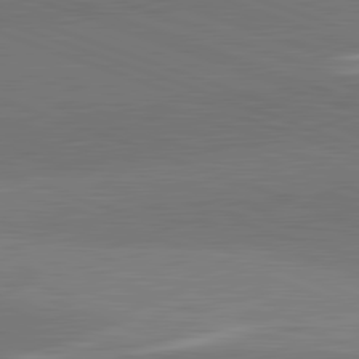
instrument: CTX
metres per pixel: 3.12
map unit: lApd
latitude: 82.0444
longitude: 136.0661
